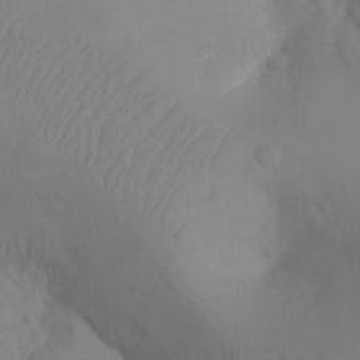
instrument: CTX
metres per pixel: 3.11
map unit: Ht
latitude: -4.0283
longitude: -27.9906
